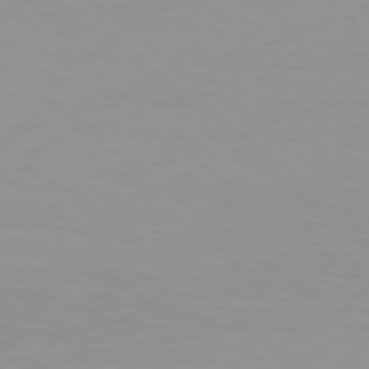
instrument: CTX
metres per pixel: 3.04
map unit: Hpe
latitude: 78.4412
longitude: -170.3467
